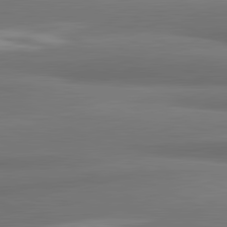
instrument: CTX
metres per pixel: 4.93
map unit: lApd
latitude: 81.7261
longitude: 173.2376
